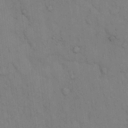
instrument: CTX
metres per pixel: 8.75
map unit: Hto
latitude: 13.1781
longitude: -61.2726
